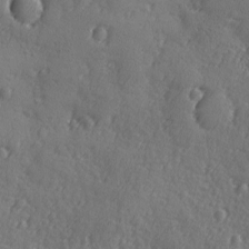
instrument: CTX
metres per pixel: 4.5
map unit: Ave
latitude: -9.2754
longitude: -118.9513
